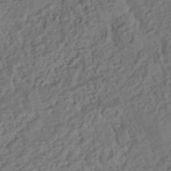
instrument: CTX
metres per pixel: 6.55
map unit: HNhu
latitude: -40.2361
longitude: 108.1228
